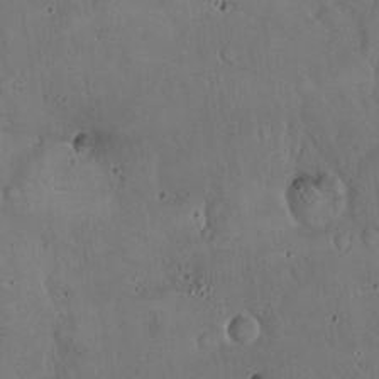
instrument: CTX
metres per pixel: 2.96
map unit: Hto
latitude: 17.2537
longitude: -59.5749
